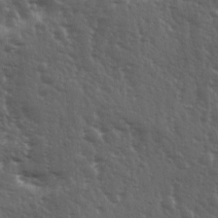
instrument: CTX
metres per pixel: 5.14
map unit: Ave
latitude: 11.5560
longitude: -103.7072
